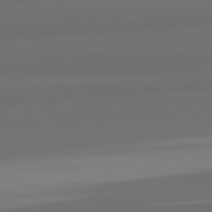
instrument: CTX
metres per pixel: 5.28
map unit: lApd
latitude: 82.8002
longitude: 164.7463
